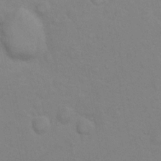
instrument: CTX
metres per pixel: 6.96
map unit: Nhu
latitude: 10.2145
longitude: -24.8380
